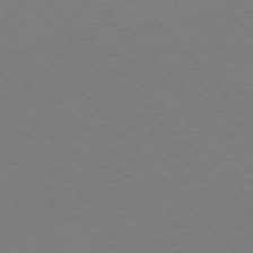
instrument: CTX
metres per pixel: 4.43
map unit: Ap
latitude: -76.1417
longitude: -92.8569
